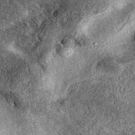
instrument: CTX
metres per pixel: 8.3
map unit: eAb
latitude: 39.2726
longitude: 107.9178
